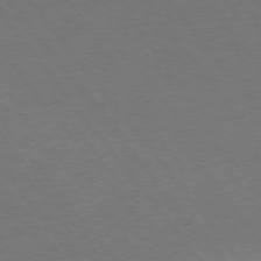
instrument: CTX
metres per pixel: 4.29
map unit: Ap
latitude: -75.9178
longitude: -64.7057
